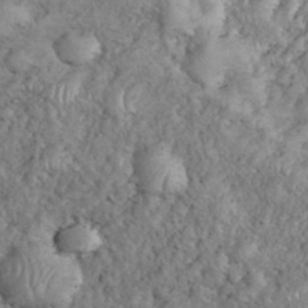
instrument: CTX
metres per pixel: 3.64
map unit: eHh
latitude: 38.3845
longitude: -57.0647
